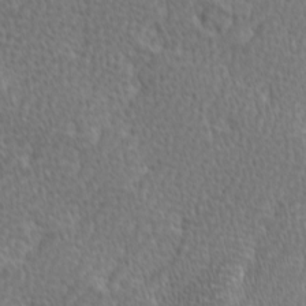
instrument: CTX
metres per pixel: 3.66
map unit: Ave
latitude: 9.4615
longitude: -106.1767
